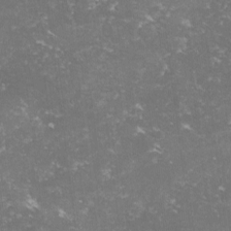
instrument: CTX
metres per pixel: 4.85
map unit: lHvf
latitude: -14.4629
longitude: -99.1214
